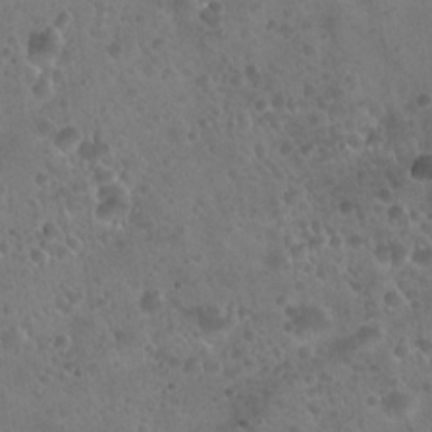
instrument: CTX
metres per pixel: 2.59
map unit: Hto
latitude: 22.2333
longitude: -54.1389
